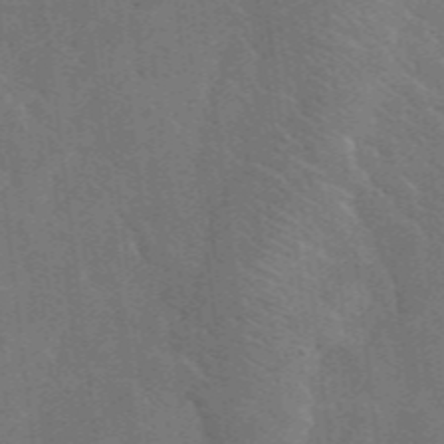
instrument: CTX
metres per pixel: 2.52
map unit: lHvf
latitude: 36.7624
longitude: -90.8758
